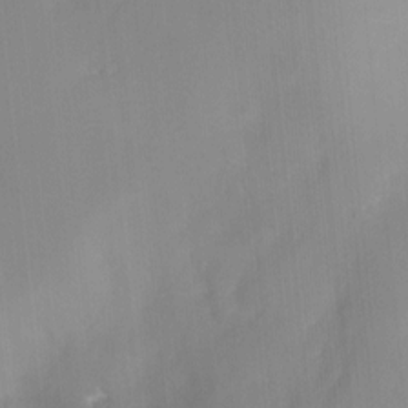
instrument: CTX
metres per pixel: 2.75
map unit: Ht
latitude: -11.7289
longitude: -46.4979
